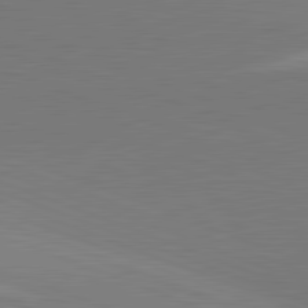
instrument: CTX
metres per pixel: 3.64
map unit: lApd
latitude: 82.0255
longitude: 136.3684
